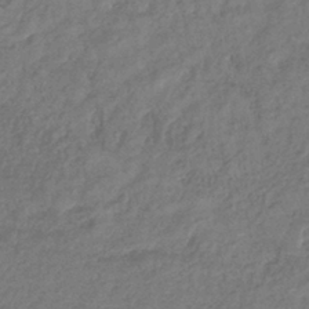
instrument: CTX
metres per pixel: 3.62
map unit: eHb
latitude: -38.9164
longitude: 81.1053
